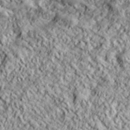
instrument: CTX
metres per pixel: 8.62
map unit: lHvf
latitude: 39.2726
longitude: -89.7450
